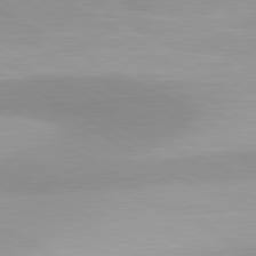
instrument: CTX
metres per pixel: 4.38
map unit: lApd
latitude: 80.7246
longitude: 123.7856
